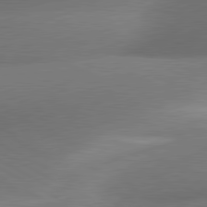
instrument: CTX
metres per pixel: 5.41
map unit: lApd
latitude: 81.0647
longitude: 130.0850
